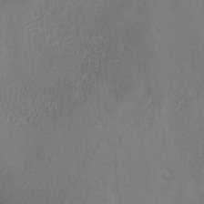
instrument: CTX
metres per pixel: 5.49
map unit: Ave
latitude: 2.1200
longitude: -111.6883
